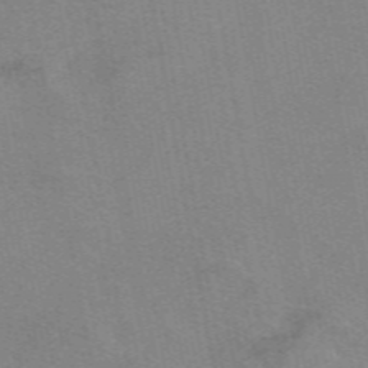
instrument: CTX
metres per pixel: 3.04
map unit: eAb
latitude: 50.0255
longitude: 105.5399
